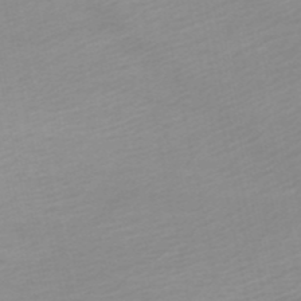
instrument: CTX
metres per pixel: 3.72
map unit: eHh
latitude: -52.1039
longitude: -24.8757
